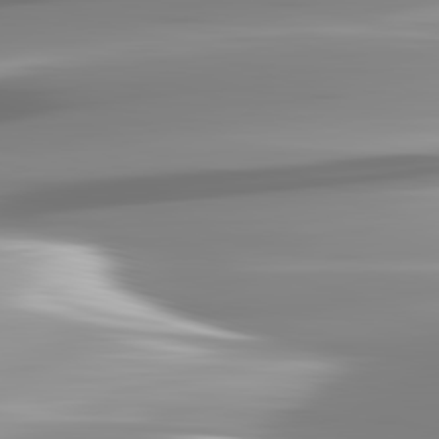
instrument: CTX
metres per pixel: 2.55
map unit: lApd
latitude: 82.9702
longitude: -139.2726
